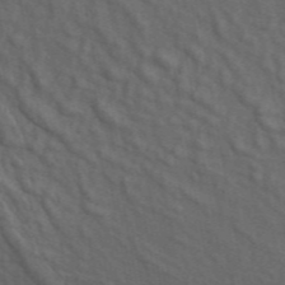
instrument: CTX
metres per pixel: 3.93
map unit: ANa
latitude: 48.9514
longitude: -75.9528
